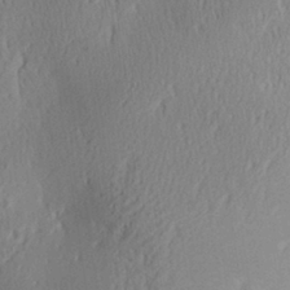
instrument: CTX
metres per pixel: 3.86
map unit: Aa
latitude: 29.4615
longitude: -135.5560
